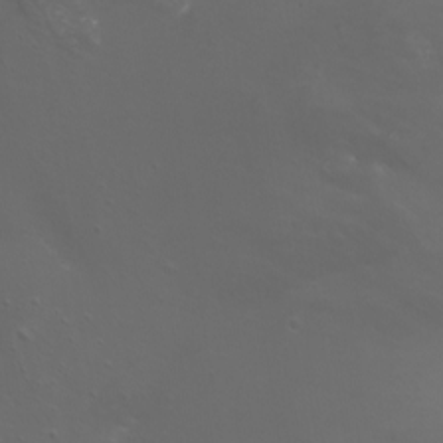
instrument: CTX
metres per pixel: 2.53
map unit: Nhu
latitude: -6.9163
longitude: -75.6316
